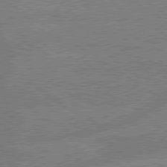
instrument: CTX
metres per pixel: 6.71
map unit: lApd
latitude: 79.3671
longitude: -133.1025
